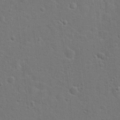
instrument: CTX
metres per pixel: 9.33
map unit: Hto
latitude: 22.8758
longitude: -47.3293
